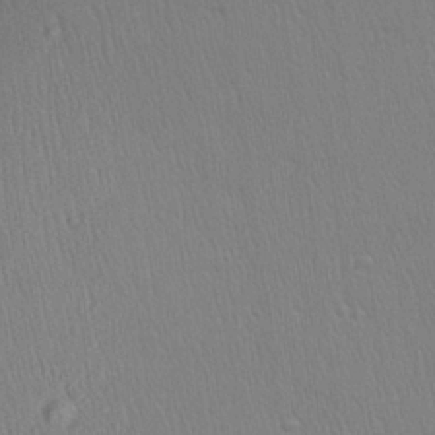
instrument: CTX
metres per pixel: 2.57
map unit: Aa
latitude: 27.4238
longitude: -139.2537
